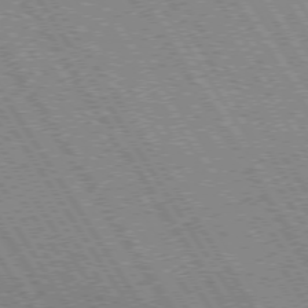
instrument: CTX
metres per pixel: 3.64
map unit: Hpe
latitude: 73.3293
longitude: -141.0647
